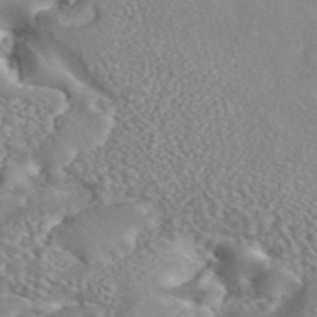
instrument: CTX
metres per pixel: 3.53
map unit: ANa
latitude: 44.9325
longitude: 27.2375
